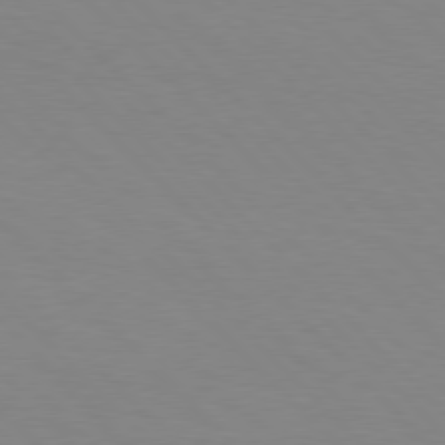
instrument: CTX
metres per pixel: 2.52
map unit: Hpe
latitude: 77.0458
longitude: -160.5357
